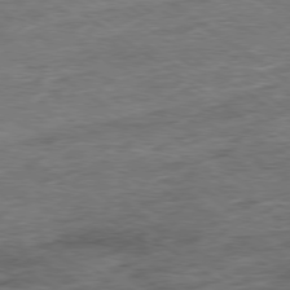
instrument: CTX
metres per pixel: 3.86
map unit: Ap
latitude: -79.2754
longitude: -48.6868
